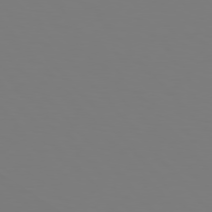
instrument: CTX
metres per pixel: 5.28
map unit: Hpe
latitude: 76.8002
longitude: -160.7435
